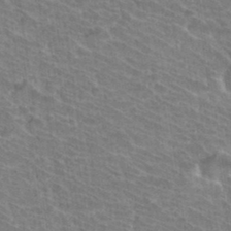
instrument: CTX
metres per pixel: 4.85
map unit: Hto
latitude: 33.8961
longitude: -41.9528
